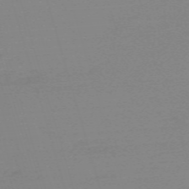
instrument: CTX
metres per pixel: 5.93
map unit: eHh
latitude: -61.6911
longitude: 52.3495
